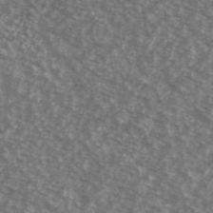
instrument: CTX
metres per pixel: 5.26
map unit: Ave
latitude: 39.3293
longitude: -111.0459
